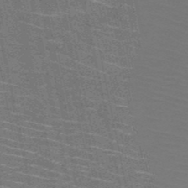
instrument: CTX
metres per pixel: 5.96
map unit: HNb
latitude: -51.2565
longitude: -43.8583
